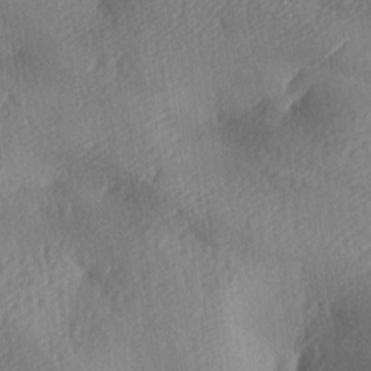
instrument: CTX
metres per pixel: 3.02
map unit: lAa
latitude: -8.5385
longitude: -127.6316
